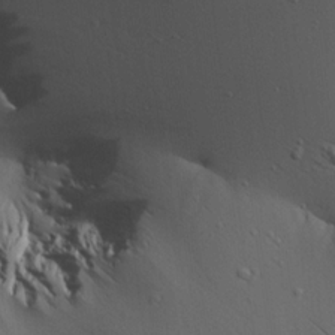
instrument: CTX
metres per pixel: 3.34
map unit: Aa
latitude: 19.3670
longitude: -141.5182
